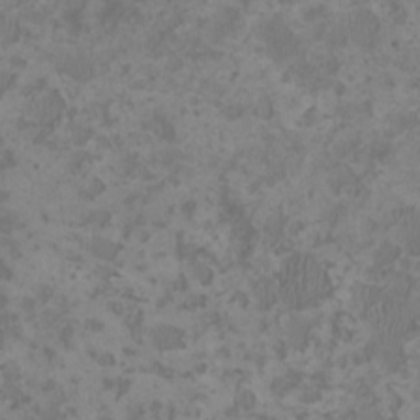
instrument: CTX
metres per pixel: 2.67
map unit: HNhu
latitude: 0.4412
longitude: -1.8583
